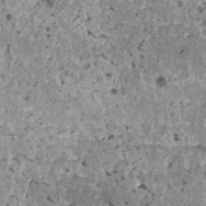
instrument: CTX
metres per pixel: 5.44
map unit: HNhu
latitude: 2.2522
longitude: 5.2942
